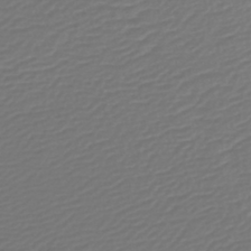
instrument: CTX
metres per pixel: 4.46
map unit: lHb
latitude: -42.8785
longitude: 77.0486
